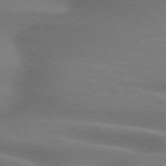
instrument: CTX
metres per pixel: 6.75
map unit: lApd
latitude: 75.1403
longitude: -59.3293
